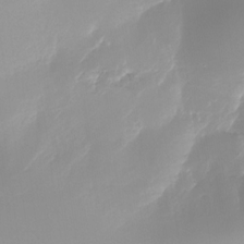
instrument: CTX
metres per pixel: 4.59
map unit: Nhu
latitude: -29.8422
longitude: -71.6127
